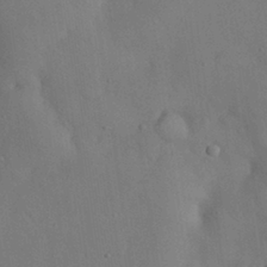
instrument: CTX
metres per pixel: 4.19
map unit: Nhu
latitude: 28.3656
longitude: -69.9906
